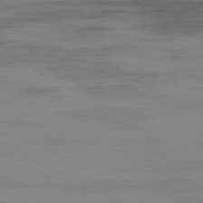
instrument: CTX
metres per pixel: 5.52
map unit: Hpe
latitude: -80.6330
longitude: 18.4251
